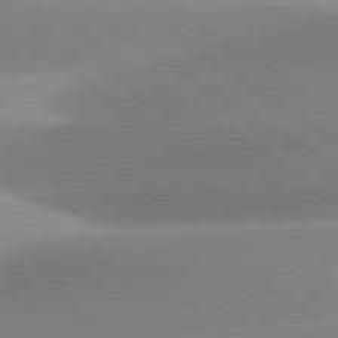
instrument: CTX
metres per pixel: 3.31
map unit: lApd
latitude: 81.3859
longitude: -157.7260
